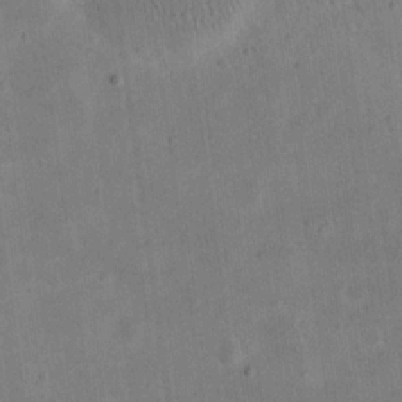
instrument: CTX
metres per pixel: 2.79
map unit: eHh
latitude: 20.0633
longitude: -70.0822
